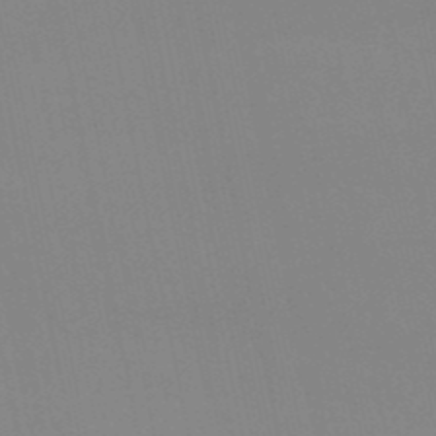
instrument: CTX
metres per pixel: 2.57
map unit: eHb
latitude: -50.1228
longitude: 69.0864
